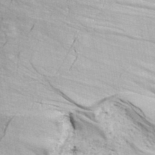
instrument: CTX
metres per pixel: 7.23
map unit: ANa
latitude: 41.9717
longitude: 16.9164
